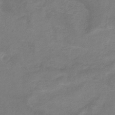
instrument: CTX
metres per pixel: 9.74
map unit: eHb
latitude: -33.0298
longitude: 71.4077
